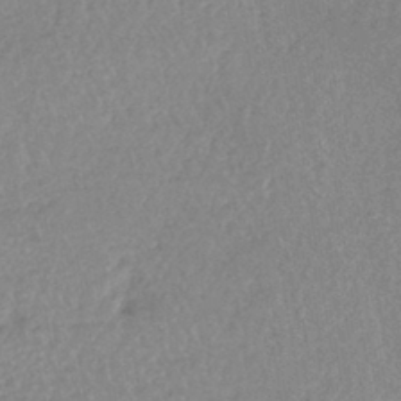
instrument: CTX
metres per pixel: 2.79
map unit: lHb
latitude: -40.4440
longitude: 68.6518
